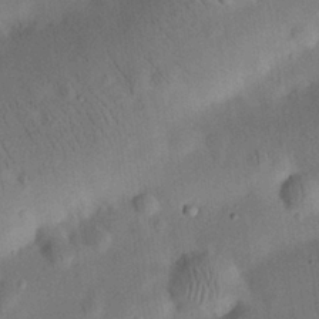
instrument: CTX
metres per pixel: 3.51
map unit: eHh
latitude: 25.8772
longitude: -68.8002
